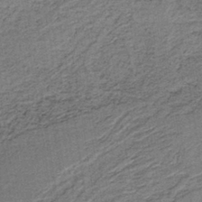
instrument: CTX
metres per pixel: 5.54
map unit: lHb
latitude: -40.1606
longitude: 55.2943
